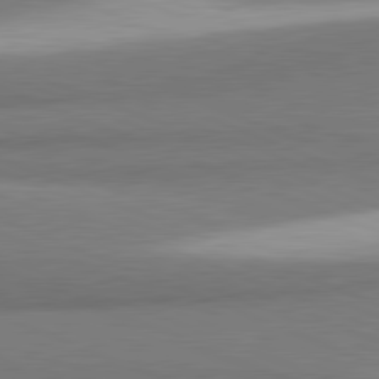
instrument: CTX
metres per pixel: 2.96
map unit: lApd
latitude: 81.5938
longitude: 164.5196
